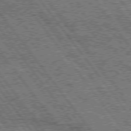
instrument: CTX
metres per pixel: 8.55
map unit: Hpe
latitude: 75.2726
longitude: -156.0822
